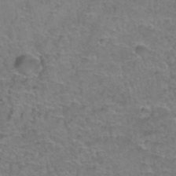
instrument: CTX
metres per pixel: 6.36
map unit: Hto
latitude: 37.1592
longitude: -42.2523
